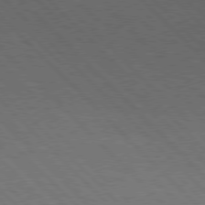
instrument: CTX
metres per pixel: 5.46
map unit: Hpe
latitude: 77.3859
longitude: -127.0081
